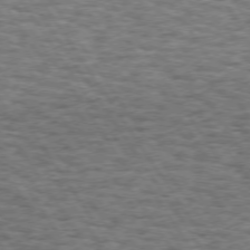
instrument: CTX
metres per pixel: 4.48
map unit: Hpe
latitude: 73.3671
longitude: -130.9892
